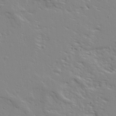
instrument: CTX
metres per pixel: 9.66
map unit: Ave
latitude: 13.3293
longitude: -139.2537
